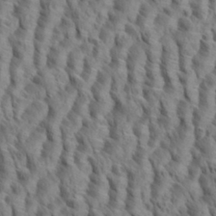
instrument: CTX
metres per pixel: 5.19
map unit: eHh
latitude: 34.8569
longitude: -138.3278
